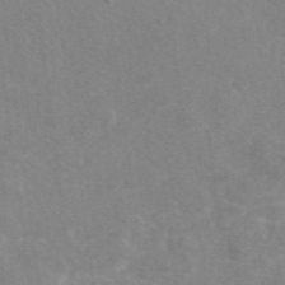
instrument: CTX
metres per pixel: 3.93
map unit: eAb
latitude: 47.8584
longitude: 115.4076
